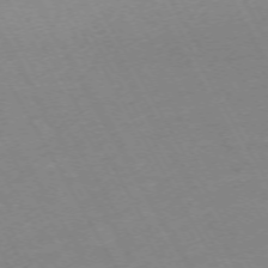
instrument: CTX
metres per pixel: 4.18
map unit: Hpe
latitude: -72.0472
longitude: 9.1431
